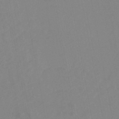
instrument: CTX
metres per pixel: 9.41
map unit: HNhu
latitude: -46.5573
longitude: 93.6155
